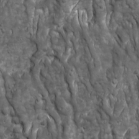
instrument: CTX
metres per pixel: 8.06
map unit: Ave
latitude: 17.0081
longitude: -132.8569
